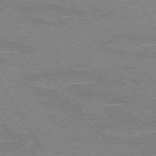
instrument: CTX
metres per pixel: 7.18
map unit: lApd
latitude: 72.6302
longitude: -55.7638
